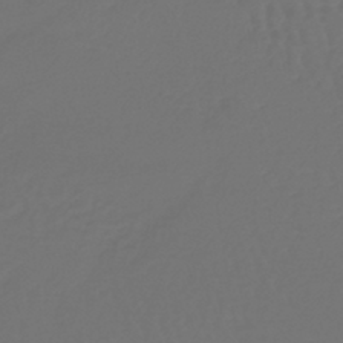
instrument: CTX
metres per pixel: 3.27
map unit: lHb
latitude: -39.9556
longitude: 63.1998
